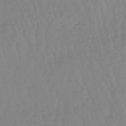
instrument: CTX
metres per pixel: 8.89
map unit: lHb
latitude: -48.3684
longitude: 76.9731
